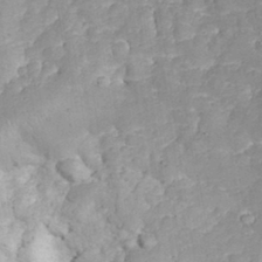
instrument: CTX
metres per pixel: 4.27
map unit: eHh
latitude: 31.6883
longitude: -65.1970
